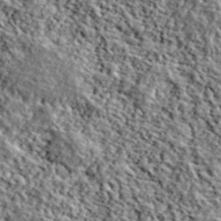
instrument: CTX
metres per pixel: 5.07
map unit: lHvf
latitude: 40.6301
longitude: -87.7827
